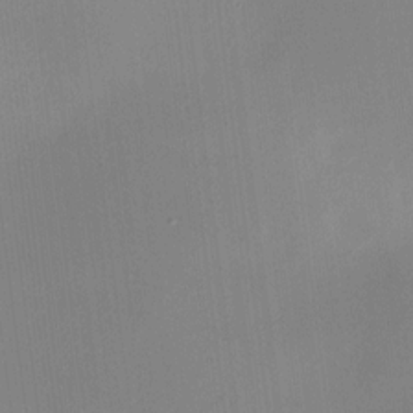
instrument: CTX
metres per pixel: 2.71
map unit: HNhu
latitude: 8.4034
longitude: 9.4265
